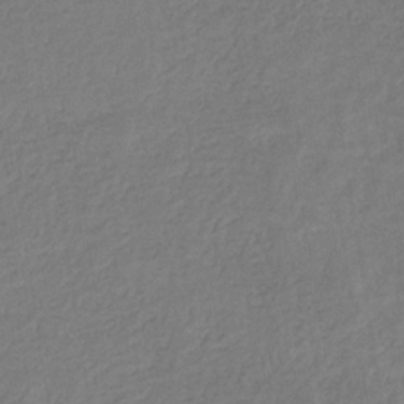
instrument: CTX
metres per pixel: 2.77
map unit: eHb
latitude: -31.2754
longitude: 72.0472
